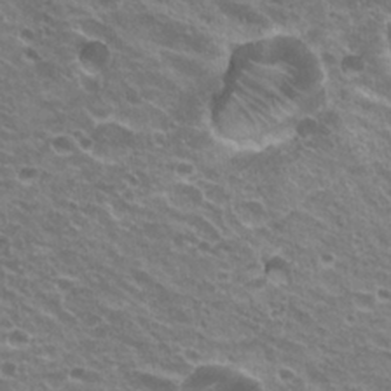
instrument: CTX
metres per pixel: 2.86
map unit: Hto
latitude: 22.9703
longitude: -32.1767
